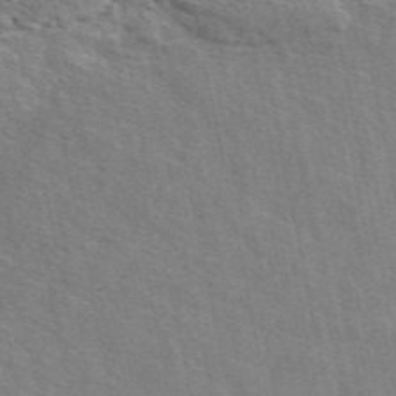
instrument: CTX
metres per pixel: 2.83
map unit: ANa
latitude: 49.2159
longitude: -75.7828
